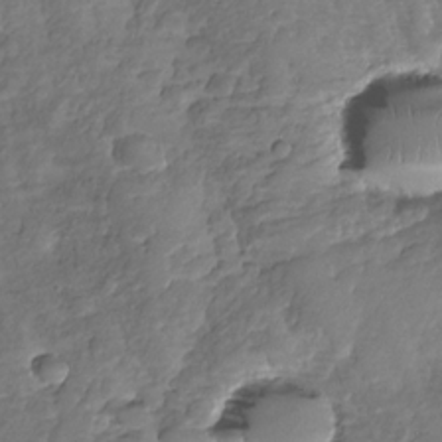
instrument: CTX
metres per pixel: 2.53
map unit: Nhu
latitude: -31.1998
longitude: -60.7435
